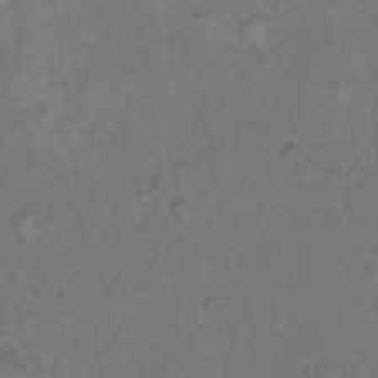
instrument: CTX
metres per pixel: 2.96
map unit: Hto
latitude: 9.9717
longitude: -60.1578
